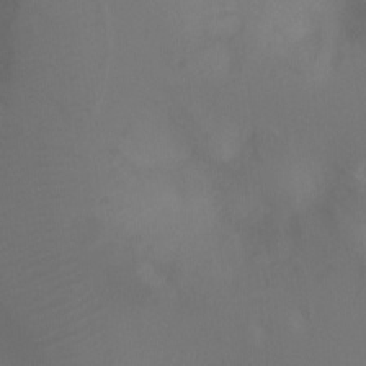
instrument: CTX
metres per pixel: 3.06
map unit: Ht
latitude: -7.9556
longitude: -27.8017
